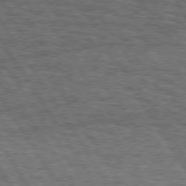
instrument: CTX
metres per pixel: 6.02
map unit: Hpe
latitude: 75.2915
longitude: -154.9325
